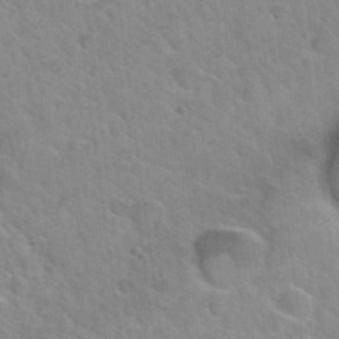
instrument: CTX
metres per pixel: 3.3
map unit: Nhu
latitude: 31.1970
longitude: -50.4601
